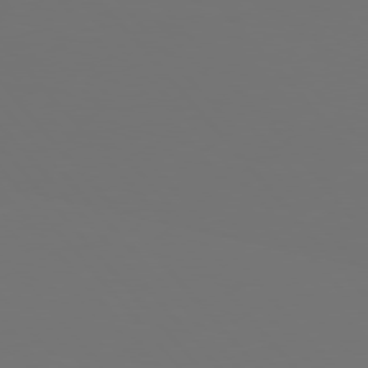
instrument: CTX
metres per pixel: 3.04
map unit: Hpe
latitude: 77.0458
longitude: -165.7828
